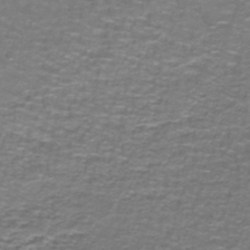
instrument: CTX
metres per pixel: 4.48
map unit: lHb
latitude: -42.2739
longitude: 55.4455
